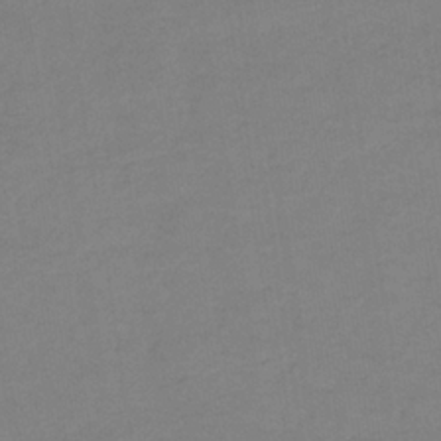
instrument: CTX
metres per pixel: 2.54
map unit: eAb
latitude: -35.8611
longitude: 52.1416
